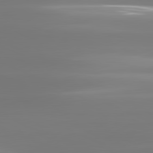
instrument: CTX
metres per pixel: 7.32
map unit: lApd
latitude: 81.1592
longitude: -134.4601
